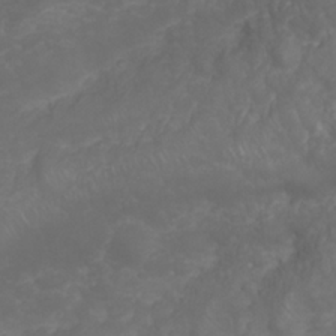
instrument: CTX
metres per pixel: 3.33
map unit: Nhu
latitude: 23.7072
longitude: -60.7057
